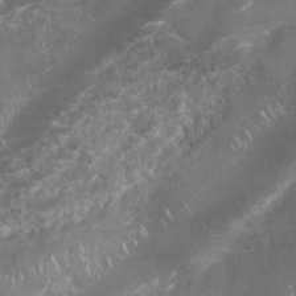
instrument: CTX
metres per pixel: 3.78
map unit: Nhu
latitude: 26.6869
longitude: -61.0836
